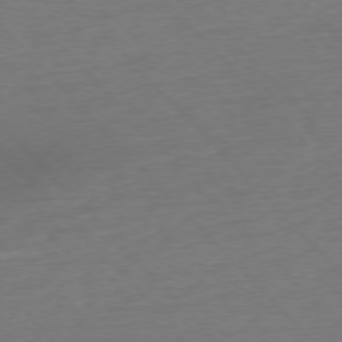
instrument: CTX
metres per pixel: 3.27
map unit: Ap
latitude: -76.7652
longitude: -92.8947
